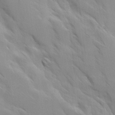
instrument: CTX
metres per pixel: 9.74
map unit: Ave
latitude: 9.1403
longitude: -103.7449
